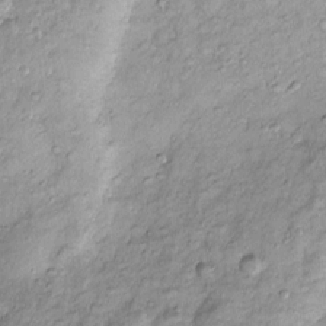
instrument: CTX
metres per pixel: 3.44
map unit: Htu
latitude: -5.2565
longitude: 158.9731
